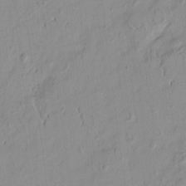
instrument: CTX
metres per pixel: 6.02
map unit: HNhu
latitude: -4.4629
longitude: 13.7856
